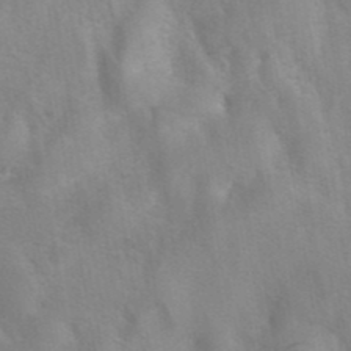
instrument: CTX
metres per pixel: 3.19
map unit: eAb
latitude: 41.2348
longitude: 106.4629
